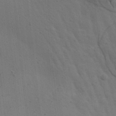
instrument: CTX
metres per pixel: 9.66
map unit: Aa
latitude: 26.1389
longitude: -143.2915
